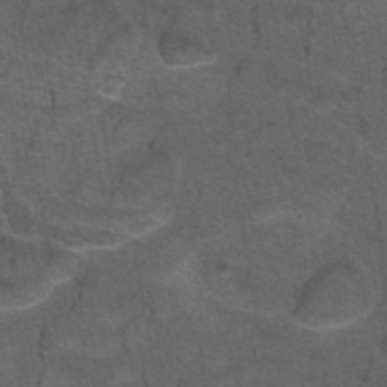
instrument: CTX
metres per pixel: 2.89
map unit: eAb
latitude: 44.6490
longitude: 104.1983
